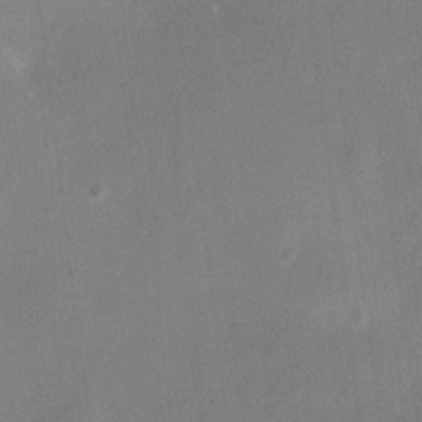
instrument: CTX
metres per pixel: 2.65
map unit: HNhu
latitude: 7.8205
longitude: -3.7260
